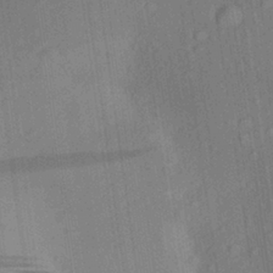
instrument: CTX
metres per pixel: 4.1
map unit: Aa
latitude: 27.5938
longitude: -141.7449
